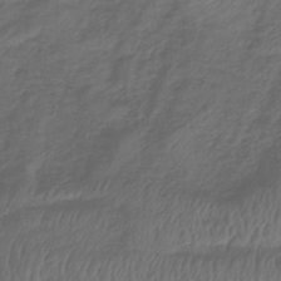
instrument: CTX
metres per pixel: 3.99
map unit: lHb
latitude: -39.6533
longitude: 75.1243
